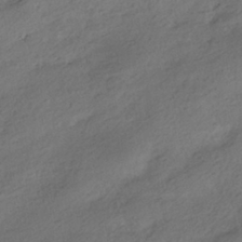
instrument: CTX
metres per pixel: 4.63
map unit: HNhu
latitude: -39.3888
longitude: 97.6155
